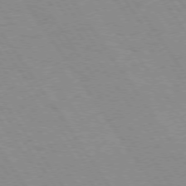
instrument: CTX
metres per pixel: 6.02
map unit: Hpe
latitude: 73.8962
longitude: -137.1781
